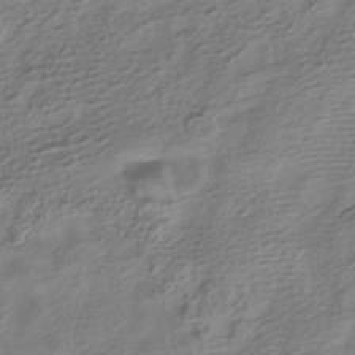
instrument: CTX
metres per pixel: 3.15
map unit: HNhu
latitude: -41.4643
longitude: 99.3509
